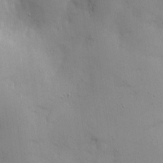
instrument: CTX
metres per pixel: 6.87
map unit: Nhe
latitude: -1.4077
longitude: -59.4615
